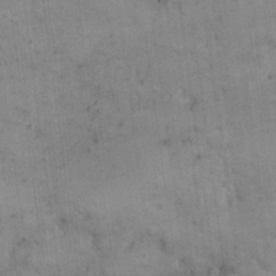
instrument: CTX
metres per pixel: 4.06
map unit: eHh
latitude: 21.4805
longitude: -61.1781
